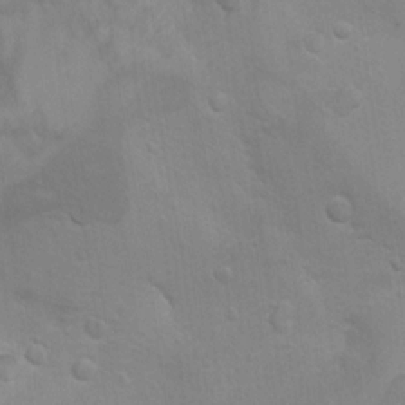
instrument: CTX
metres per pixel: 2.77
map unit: Hto
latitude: 11.6316
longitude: -35.8016
